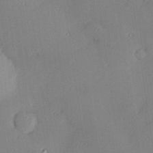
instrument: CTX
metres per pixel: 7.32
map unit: Hve
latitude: 26.1578
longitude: -91.1025
